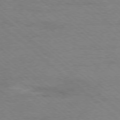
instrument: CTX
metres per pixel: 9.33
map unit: Ap
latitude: -78.3117
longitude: -93.6127
